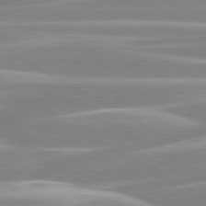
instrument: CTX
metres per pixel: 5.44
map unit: lApd
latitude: 80.2145
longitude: -128.9514
